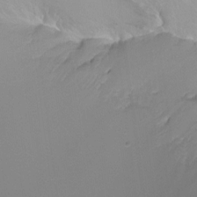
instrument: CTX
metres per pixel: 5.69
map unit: Ht
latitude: -12.8219
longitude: -44.4223
